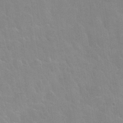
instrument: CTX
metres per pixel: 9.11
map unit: Nhu
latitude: 30.3279
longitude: -51.7260
